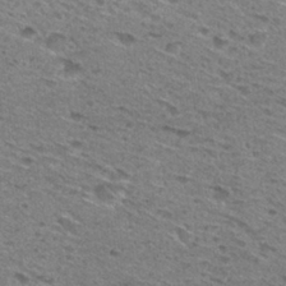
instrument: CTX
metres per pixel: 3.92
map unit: Hto
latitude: 29.9906
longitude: -47.1215
